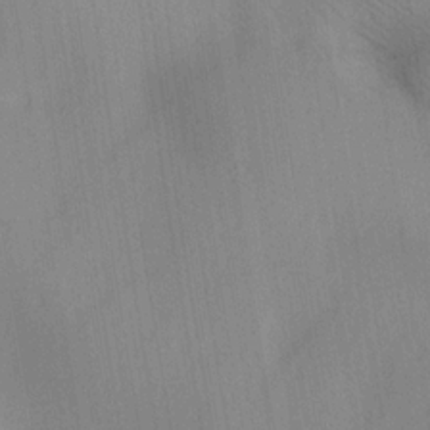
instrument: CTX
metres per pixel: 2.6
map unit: lAa
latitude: 17.7261
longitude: -138.4979
